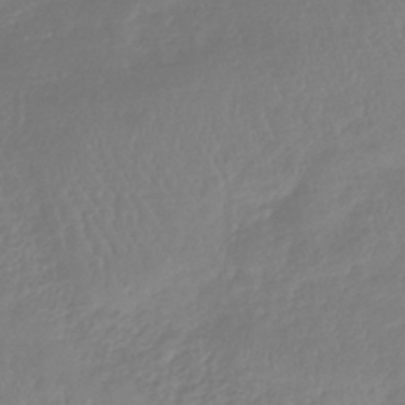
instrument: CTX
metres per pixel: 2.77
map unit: lHb
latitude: -40.9164
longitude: 67.5210
